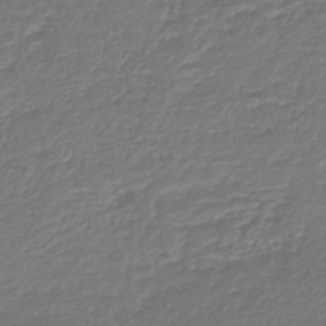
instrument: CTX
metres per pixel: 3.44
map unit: HNb
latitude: -42.9163
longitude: 50.2550
